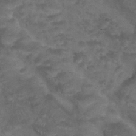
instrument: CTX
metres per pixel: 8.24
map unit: Nhu
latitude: 25.2914
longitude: -53.4616
